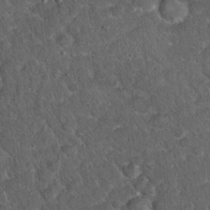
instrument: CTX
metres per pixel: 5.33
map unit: Hto
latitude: 15.8206
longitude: -34.7057
